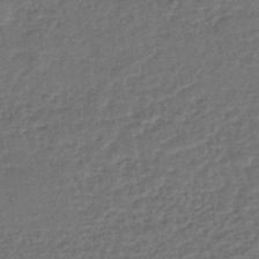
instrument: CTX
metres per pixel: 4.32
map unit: lHb
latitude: -42.9730
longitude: 79.7855
